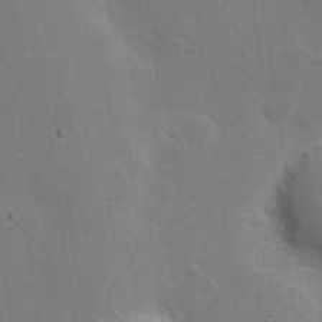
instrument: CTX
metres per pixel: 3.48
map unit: eHh
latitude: 24.2900
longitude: -71.9717
